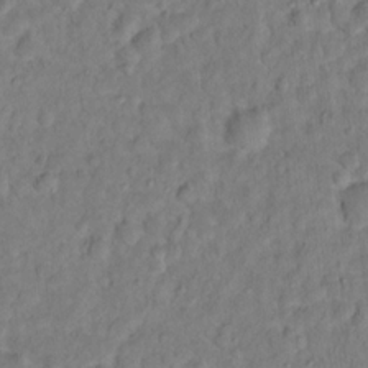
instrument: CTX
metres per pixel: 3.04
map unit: Hto
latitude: 12.7246
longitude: -36.5168
